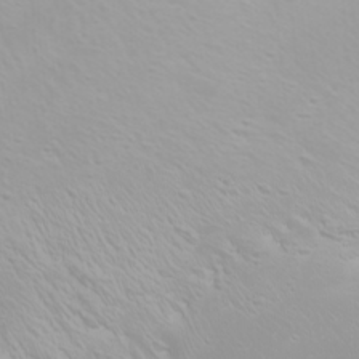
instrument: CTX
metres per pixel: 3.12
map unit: Nhu
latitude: -0.4251
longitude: -76.1011
